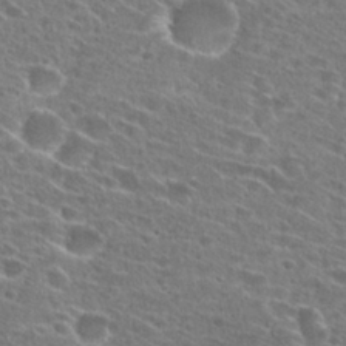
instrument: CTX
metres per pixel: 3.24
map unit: Hto
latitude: 26.4979
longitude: -46.1956
